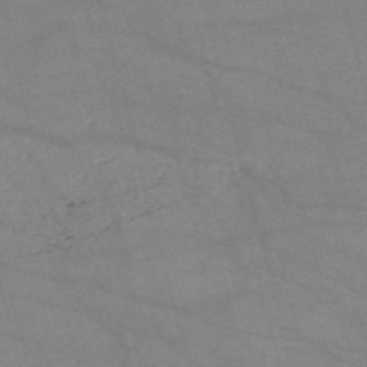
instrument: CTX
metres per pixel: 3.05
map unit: HNb
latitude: -54.4629
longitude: -40.6112
